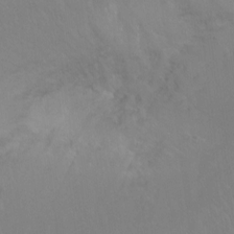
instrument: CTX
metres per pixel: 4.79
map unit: Htu
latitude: -16.3873
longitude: -46.7813
